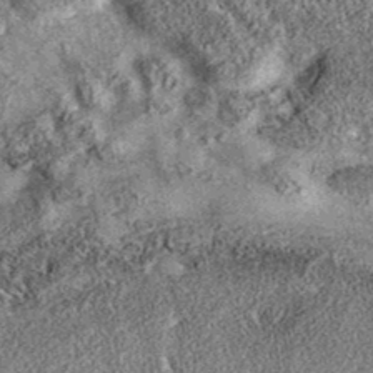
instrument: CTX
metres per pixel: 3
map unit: eAb
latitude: 36.0822
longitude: 108.1795
